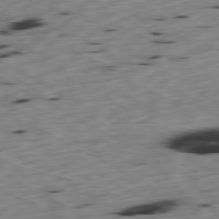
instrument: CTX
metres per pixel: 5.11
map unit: Ap
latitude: -80.4062
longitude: -70.1578
